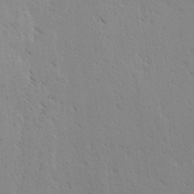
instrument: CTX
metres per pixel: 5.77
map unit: lAvf
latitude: -3.9745
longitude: -112.9325
